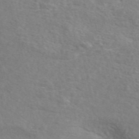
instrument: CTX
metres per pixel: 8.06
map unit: eAb
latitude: 49.1592
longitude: 119.6722
